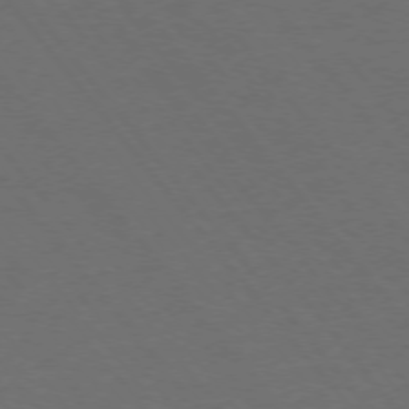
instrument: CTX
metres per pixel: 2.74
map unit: Ap
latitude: -76.1228
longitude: -62.4601
